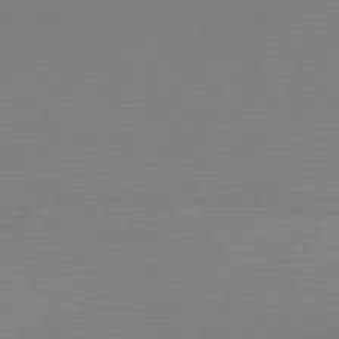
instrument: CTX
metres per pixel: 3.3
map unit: Hpe
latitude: -82.4062
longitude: 9.1242
